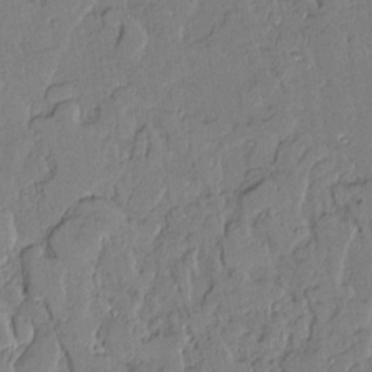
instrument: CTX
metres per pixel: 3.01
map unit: Aa
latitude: 10.9136
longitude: -129.1025
